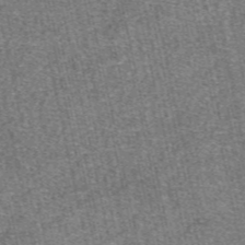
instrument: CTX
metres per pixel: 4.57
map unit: eAb
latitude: 48.2145
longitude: 104.8408
